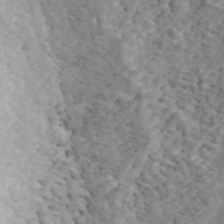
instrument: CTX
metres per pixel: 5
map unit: ANa
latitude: 45.7072
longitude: 23.1242
